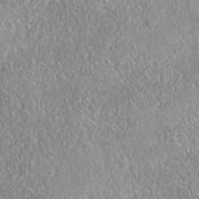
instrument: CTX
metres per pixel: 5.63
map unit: Nhe
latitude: -38.1984
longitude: 137.6344
